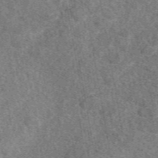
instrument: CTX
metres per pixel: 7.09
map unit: eAb
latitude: 48.7057
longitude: 112.1039
